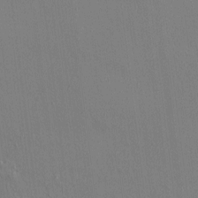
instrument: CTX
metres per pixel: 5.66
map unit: HNhu
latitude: 6.8947
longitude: 15.1809
